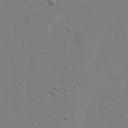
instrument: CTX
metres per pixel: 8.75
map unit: eHh
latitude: 24.1955
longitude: -69.4993
